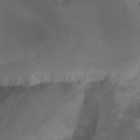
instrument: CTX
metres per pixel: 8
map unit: Nhu
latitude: -13.2376
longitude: -69.6316
